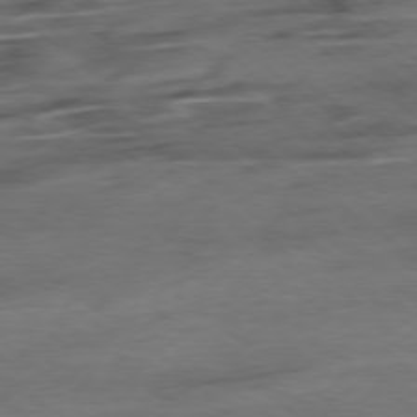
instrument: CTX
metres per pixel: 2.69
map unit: Hpe
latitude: -78.9163
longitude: -19.2159
